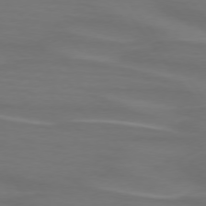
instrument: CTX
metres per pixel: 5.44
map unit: lApd
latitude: 74.7624
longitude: -79.6883
